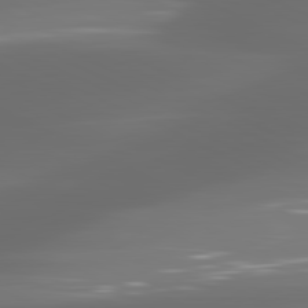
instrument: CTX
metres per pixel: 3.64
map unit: lApd
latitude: 81.4615
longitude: -136.0822
